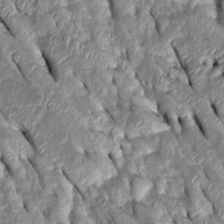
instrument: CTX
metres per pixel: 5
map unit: Htu
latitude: -0.2929
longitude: 148.7086
